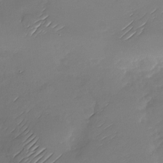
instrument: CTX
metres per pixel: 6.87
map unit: Nhu
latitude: -27.8800
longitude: -61.9906
